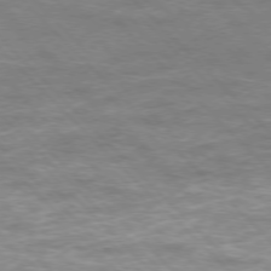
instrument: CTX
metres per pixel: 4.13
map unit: Hpe
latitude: -77.0675
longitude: -12.1389
